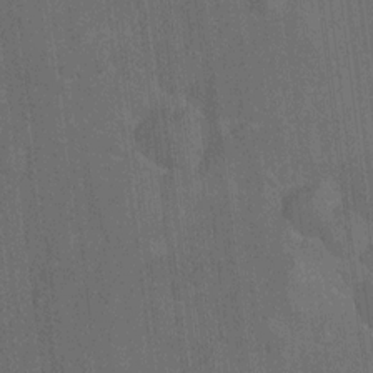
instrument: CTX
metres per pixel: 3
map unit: Hto
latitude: -9.9178
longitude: -36.3279
